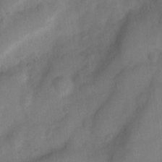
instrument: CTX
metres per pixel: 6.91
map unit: Nhu
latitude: 4.7624
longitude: -24.8191
